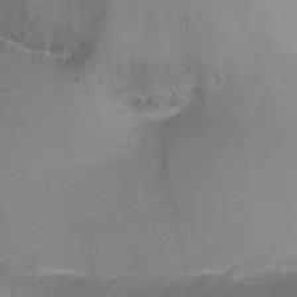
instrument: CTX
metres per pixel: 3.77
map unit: Nhu
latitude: -17.9556
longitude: -45.3859
